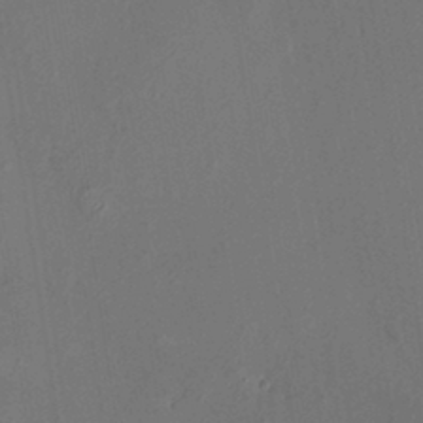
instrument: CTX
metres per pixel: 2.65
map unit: HNhu
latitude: 8.1200
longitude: -0.8947
